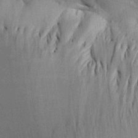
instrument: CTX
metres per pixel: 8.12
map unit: Aa
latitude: 29.3293
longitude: -136.4790
